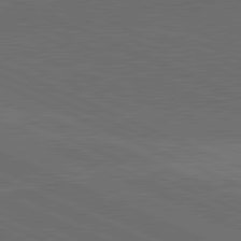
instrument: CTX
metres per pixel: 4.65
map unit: lApd
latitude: 81.7639
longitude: 148.4062
